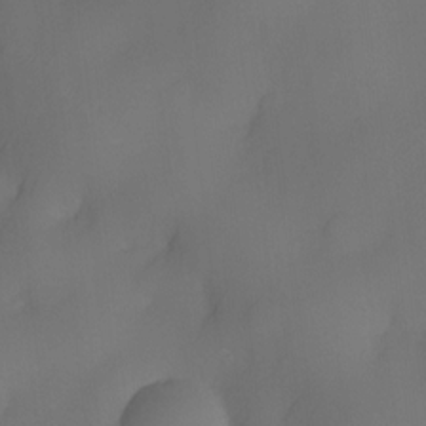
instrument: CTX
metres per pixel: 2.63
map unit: eHh
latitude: -22.1606
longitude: 15.4644
